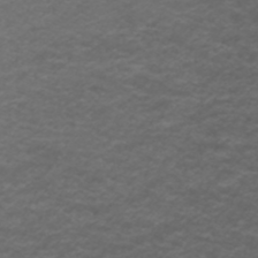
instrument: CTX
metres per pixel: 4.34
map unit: ANa
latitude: 39.2915
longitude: 24.0850
